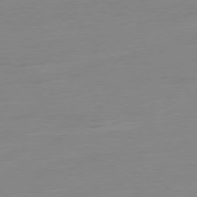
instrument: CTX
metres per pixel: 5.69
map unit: Ap
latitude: -78.2361
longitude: -99.5182
